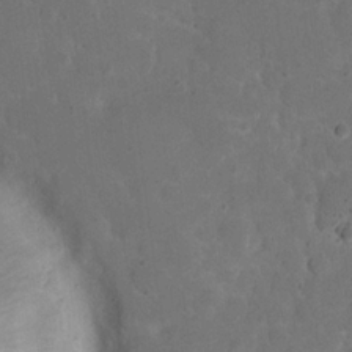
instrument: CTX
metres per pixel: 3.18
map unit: eHh
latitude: 20.1389
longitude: -62.6680
